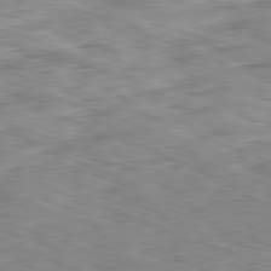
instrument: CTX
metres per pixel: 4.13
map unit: Ap
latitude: -81.9745
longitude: -69.9339
